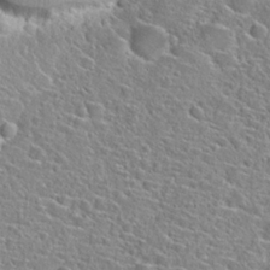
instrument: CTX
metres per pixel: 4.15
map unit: Hto
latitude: 24.1577
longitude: -45.1592
